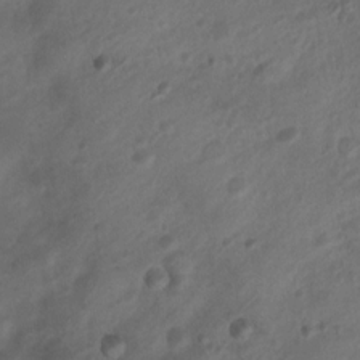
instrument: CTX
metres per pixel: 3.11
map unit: Nhu
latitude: 6.8947
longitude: -22.3089
